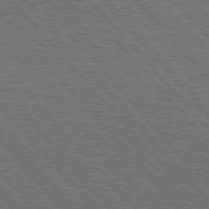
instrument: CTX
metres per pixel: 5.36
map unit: Hpe
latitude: 76.5923
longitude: -167.5182
